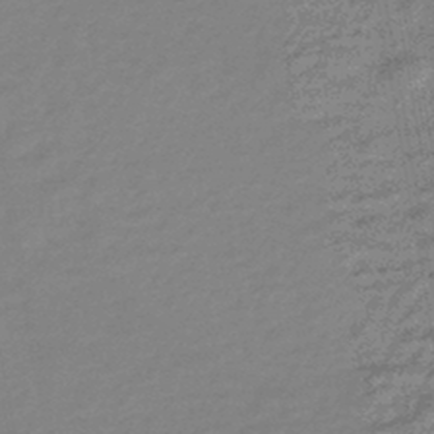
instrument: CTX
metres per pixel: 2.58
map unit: eHb
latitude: -45.0109
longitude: 88.4251
